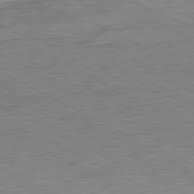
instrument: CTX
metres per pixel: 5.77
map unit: Ap
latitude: -81.8800
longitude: -77.8961
